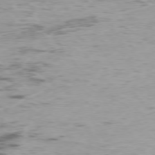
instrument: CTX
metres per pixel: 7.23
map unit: Ap
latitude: -76.6707
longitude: -68.9892
